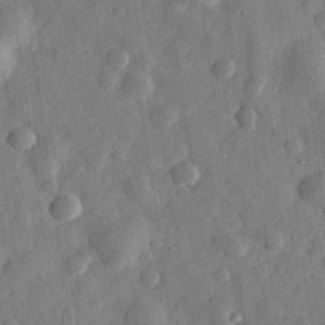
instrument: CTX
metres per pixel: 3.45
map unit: eHh
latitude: 30.7436
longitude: -75.2726
